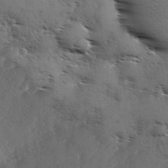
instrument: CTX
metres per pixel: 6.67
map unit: Ave
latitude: 1.2348
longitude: -111.1970
